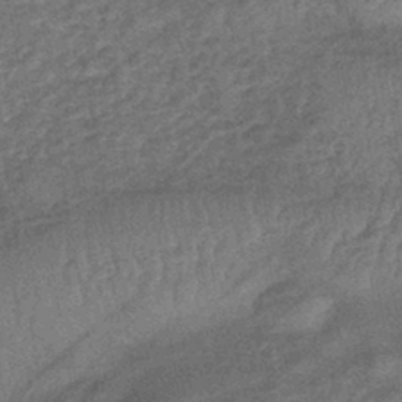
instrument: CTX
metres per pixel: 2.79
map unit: eHb
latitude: -43.3320
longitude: 82.3306
